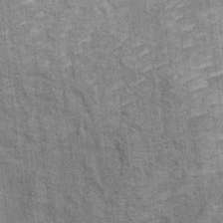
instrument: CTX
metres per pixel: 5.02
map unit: Ht
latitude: 8.4601
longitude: -36.7057
